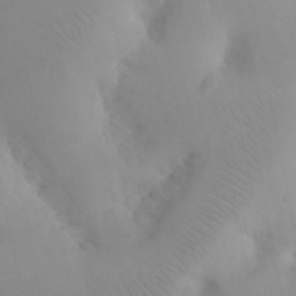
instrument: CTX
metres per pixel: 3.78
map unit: eHh
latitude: 24.5545
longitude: -66.4790
